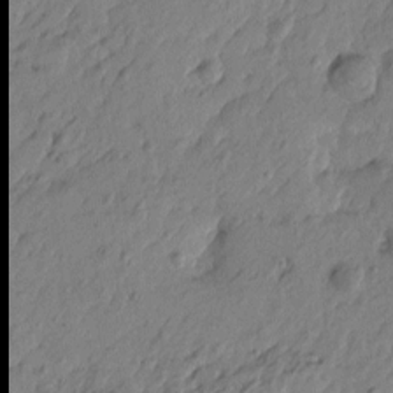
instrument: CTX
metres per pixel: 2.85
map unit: Htu
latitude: -5.8989
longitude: -179.9906
